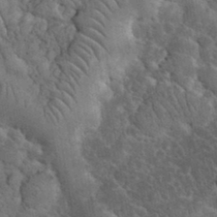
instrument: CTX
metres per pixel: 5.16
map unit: eHh
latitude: 33.9339
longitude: -66.6301
